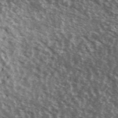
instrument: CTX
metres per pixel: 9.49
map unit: Ave
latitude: 39.6694
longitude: -108.6112
